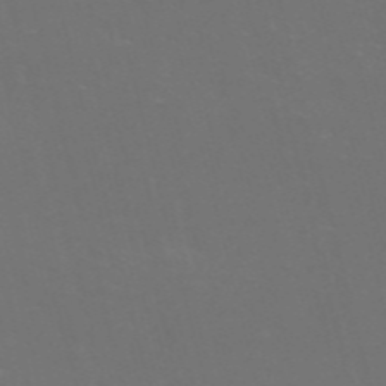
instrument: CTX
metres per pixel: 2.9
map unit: Nve
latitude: -57.6344
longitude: 52.2550
